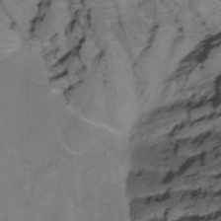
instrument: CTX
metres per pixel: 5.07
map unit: Nhu
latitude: -12.2740
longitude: -74.6868
